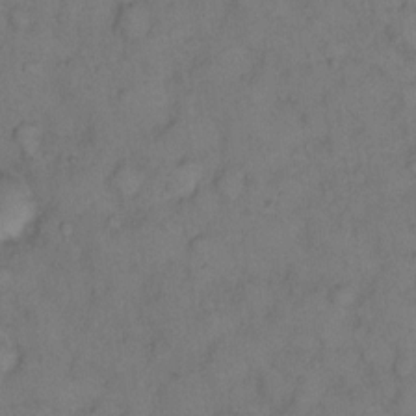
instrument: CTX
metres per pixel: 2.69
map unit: eHh
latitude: 12.4601
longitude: -63.0459
